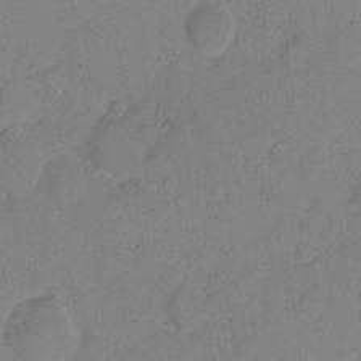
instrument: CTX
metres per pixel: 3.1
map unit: eHh
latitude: 7.2537
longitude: -65.5749
